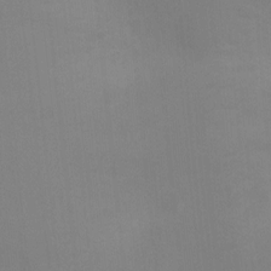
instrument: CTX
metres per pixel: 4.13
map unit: Ht
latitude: -3.3131
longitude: -17.6505
